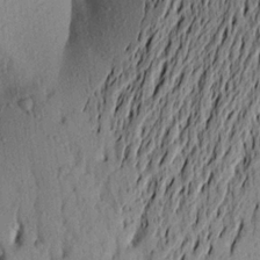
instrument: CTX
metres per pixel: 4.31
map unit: Aa
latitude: 20.9325
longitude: -148.0444
